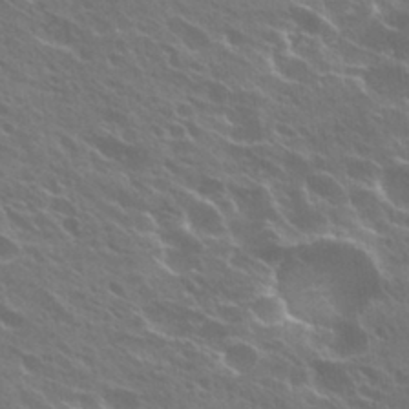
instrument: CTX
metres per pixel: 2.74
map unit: Hto
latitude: 27.7261
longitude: -41.3670
